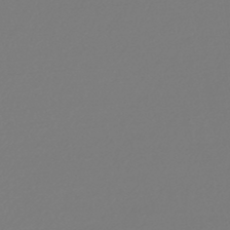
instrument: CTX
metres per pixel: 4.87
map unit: lHb
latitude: -47.1431
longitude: 72.6140
